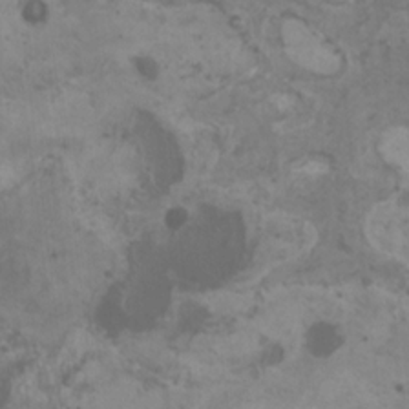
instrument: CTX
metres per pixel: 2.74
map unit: HNhu
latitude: 1.8583
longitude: 0.9920
